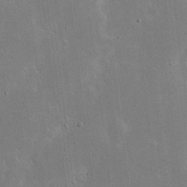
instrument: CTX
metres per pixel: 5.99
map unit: eHh
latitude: 19.6694
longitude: -71.1781
